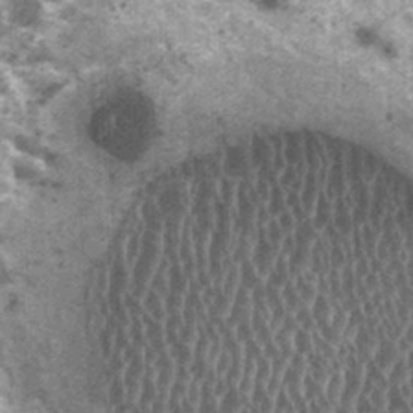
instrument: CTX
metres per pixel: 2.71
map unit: HNhu
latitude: 2.4790
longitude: 5.0486
